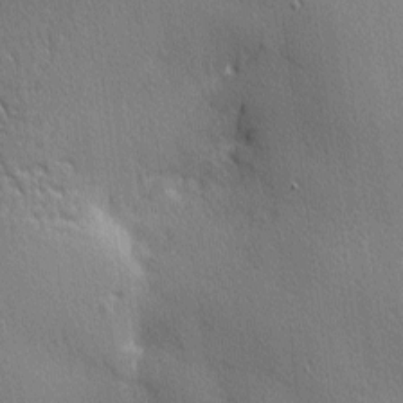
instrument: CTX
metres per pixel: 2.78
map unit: Nhu
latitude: 1.8772
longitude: -75.2726
